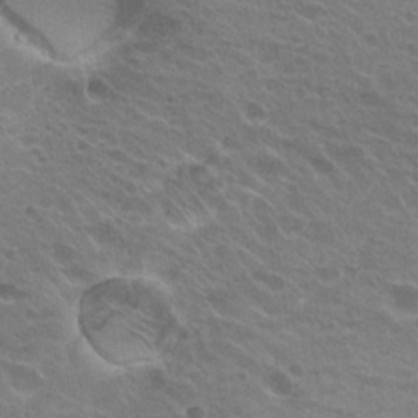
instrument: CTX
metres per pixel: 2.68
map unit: Hto
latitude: 21.1026
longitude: -38.1578
